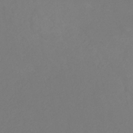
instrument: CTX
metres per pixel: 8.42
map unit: eHb
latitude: -30.7463
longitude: 66.3873
